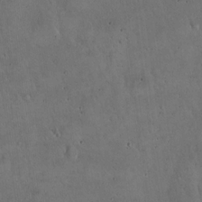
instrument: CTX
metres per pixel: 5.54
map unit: Hto
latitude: 16.7057
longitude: -59.2348
